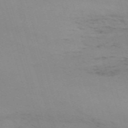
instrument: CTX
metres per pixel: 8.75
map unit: eHh
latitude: -61.5399
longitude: 50.8219
